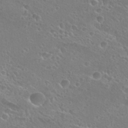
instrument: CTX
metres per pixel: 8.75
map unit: Hto
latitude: 26.7813
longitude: -39.8394
